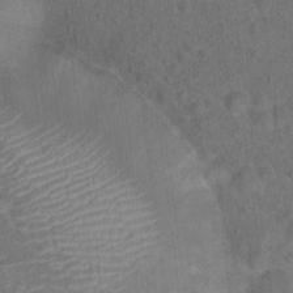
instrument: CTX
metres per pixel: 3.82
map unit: Hto
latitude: 17.7072
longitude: -40.7057
